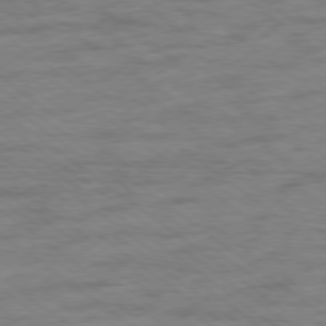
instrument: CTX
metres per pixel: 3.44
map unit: Ap
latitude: -79.2565
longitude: -102.5734
